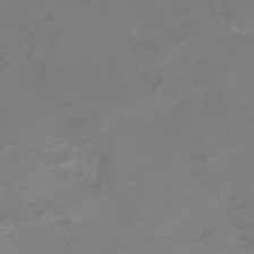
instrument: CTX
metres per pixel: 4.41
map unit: Nhe
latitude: -19.5021
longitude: 143.5966
